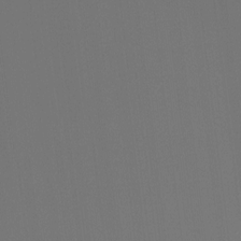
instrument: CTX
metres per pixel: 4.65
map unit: Hto
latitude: -7.8422
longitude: -51.1592
